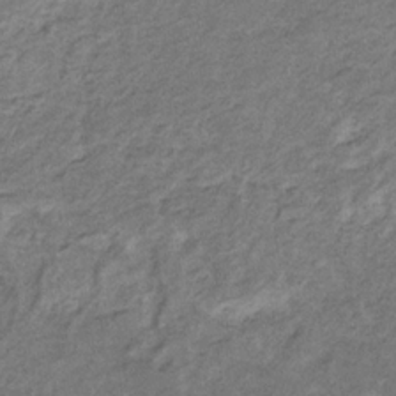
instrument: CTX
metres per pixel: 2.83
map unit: eHb
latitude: -31.2754
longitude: 69.0108
